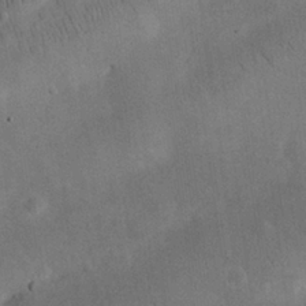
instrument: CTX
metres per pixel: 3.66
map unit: eHh
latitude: 25.8205
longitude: -68.4601
